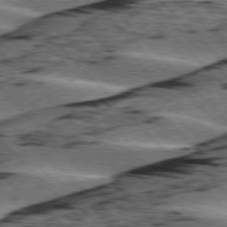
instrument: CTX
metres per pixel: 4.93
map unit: lApd
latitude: 76.6112
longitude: -78.4223
